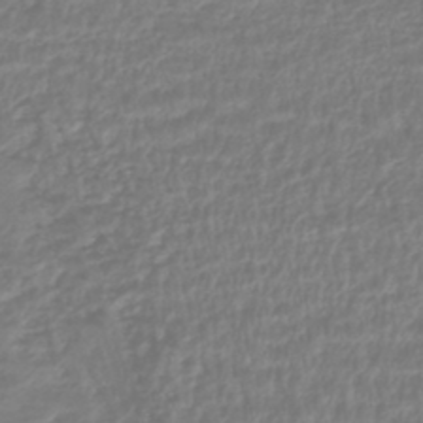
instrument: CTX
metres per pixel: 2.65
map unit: HNhu
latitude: -45.9367
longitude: 99.1620
